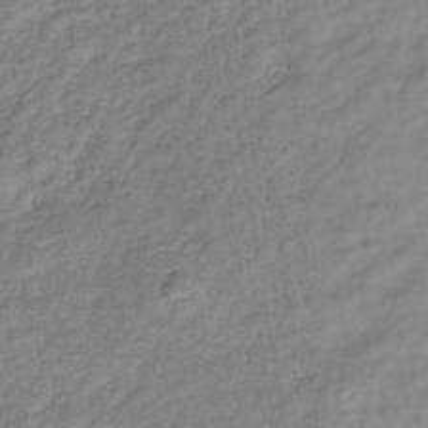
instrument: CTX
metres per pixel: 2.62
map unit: lHb
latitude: -40.0094
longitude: 71.3321
